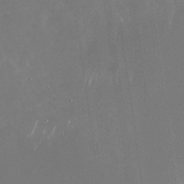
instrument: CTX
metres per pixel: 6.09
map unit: Nhu
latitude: -29.1053
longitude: -69.9150
